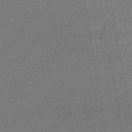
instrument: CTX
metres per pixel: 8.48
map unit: eHb
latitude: -45.1620
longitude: 87.0675
